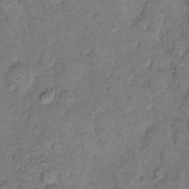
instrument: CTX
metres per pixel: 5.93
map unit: Hto
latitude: 9.1025
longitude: -61.9717
